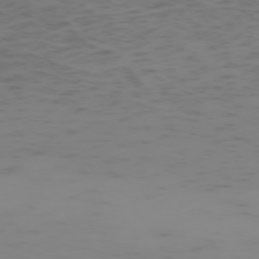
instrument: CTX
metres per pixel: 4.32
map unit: Hpe
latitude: -74.4062
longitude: 7.0675
